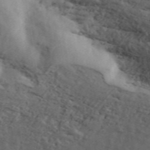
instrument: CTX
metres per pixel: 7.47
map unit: ANa
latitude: 49.8205
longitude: -81.5560
